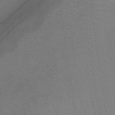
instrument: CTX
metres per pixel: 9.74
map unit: lHb
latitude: -34.3306
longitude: 65.8234
